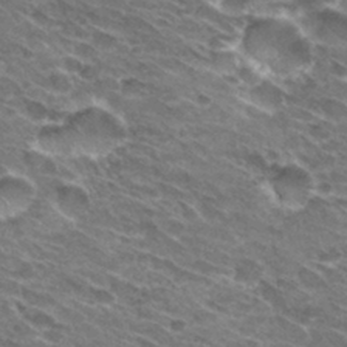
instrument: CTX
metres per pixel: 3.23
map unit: Hto
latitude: 31.0648
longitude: -43.8961
